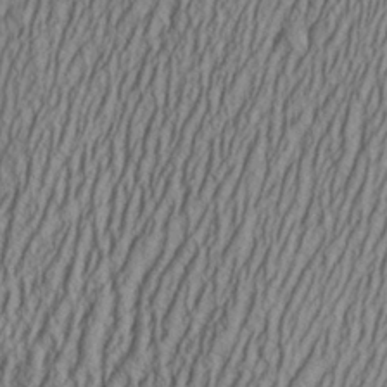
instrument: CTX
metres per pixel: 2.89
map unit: Aa
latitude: 26.9325
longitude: -135.9528
